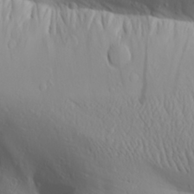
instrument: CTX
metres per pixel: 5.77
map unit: Aa
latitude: 28.3278
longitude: -133.1592
